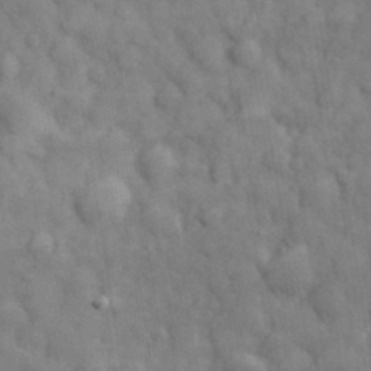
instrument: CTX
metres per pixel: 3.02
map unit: eHh
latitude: 32.4601
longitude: -70.7624
